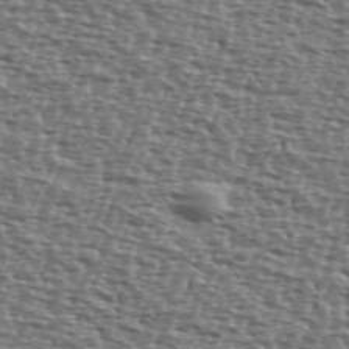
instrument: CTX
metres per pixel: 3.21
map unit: Ave
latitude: 39.8394
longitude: -112.1200
